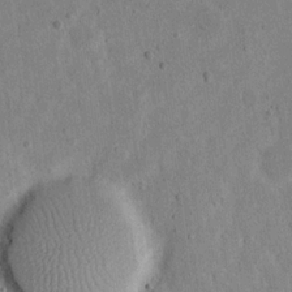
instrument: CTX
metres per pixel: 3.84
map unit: eHh
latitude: 18.4034
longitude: -71.1025
